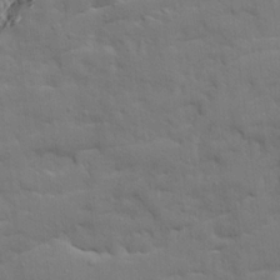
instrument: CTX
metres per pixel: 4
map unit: Ave
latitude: 19.6882
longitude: -129.3670
